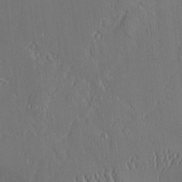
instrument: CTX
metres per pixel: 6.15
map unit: Aa
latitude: 10.0633
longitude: -129.7261
